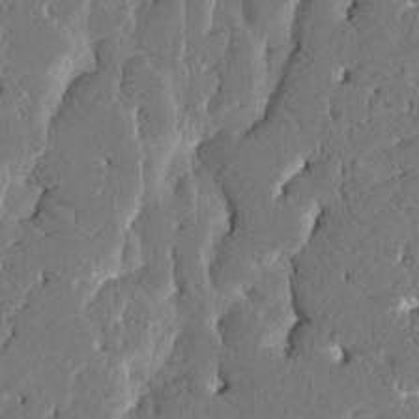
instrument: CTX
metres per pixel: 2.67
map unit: HNhu
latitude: 7.3860
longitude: -5.7827
